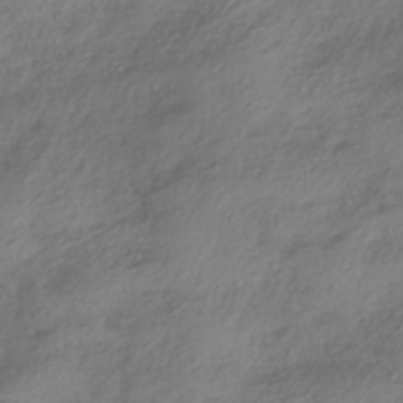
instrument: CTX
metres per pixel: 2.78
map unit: HNhu
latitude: -41.6911
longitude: 106.9920
